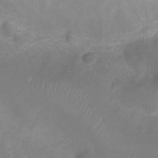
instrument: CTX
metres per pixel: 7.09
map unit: Ht
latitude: -4.2928
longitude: -18.1389
